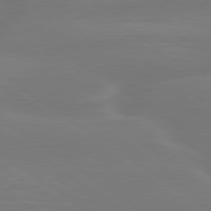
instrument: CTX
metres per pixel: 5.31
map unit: lApd
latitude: 79.5749
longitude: -149.4993
